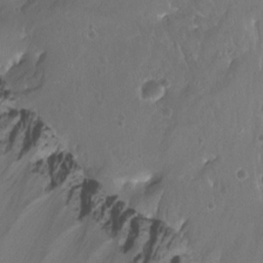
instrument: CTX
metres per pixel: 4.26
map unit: Htu
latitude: -11.2565
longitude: -72.9514
